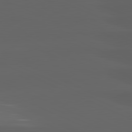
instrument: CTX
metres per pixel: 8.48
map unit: lApd
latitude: 81.4426
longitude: -146.6302
